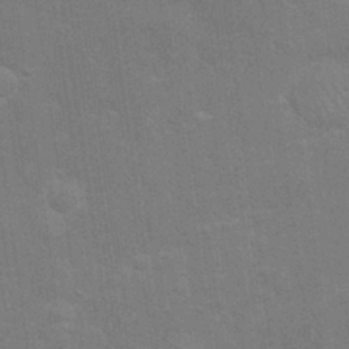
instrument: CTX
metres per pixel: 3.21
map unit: Nhu
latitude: 27.6316
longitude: -64.3845
